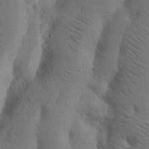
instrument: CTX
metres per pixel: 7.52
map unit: Nhu
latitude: 19.4237
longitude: -75.7072
